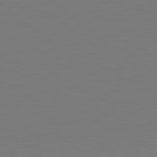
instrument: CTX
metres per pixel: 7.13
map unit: Hpe
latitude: 78.6680
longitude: -139.2159
